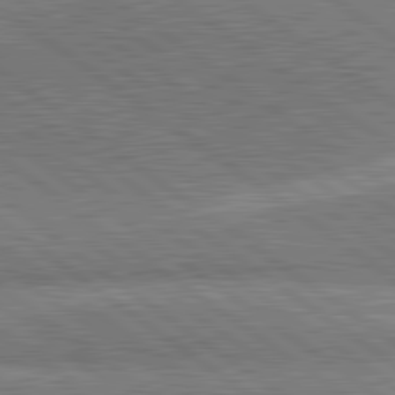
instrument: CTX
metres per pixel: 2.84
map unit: lApd
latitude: 81.4426
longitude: 141.3510
